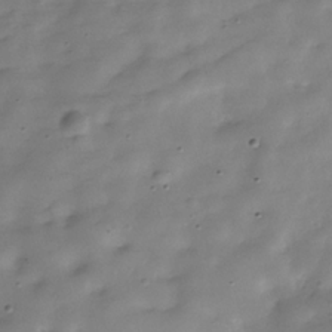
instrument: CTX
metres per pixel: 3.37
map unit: Hve
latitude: -30.5007
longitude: 91.4077
